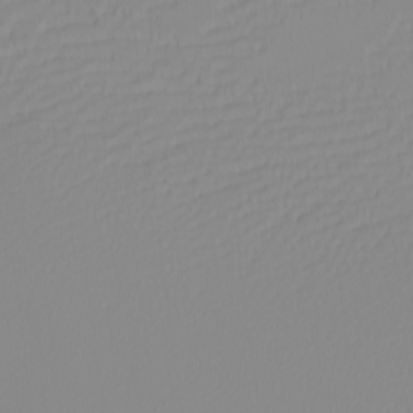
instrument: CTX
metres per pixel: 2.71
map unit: eHh
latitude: -6.2928
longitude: -84.5735
